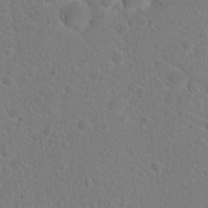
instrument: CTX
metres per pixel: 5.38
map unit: Hto
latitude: 18.7057
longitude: -37.3671
